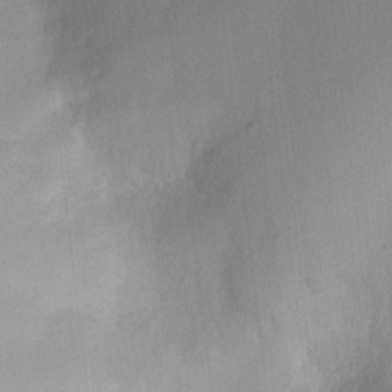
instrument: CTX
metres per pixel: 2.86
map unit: Ht
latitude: -6.1605
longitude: -21.4427
